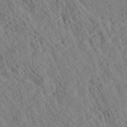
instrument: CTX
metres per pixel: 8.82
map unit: Ave
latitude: 21.2537
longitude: -140.2900
